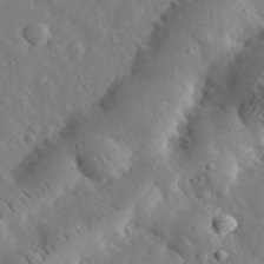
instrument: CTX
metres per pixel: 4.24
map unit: lHvf
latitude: 33.2915
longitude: -82.8002
